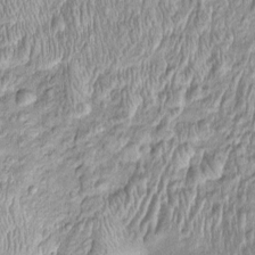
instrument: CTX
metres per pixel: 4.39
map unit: Htu
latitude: -4.5007
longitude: 158.6329
